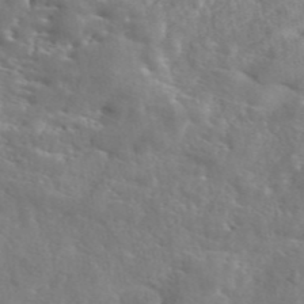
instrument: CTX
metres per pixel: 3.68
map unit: eAb
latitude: 45.4237
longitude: 127.5777
